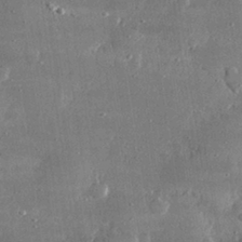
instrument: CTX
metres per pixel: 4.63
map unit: lHvf
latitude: 31.1781
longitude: -89.7261
